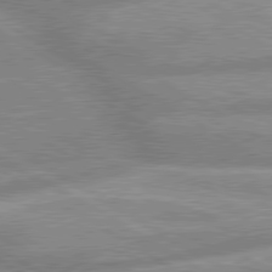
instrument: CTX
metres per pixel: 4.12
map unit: lApd
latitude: 80.0255
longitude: -165.8961
